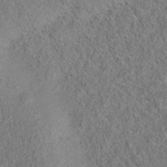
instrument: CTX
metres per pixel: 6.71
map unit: eAb
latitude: 35.6505
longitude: 106.8597
